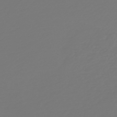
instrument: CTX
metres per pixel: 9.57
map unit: HNb
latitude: -46.8408
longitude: 56.4251
